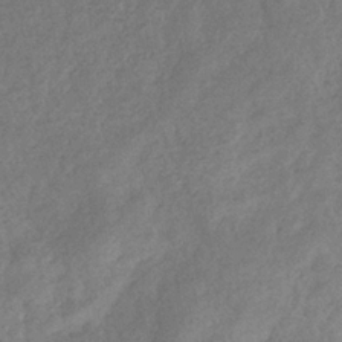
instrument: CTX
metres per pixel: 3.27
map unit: eHb
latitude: -33.9745
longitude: 76.2550
